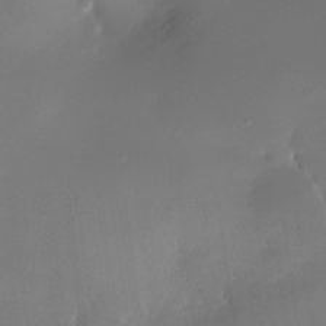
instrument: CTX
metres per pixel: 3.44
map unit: Nhe
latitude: -31.9367
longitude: -117.3293
